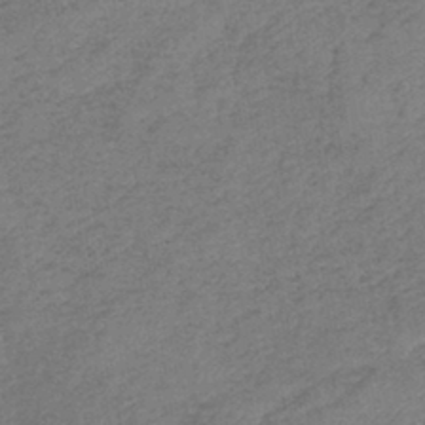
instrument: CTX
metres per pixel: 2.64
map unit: lHb
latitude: -42.1983
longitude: 80.5952
